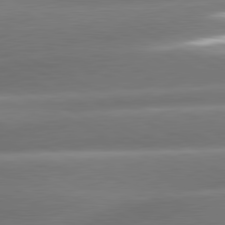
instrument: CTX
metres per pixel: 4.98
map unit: lApd
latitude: 80.9325
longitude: -159.4427
